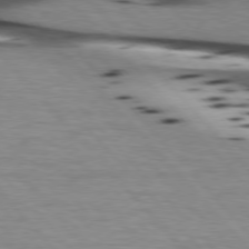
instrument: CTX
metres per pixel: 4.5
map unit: lApd
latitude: 76.3656
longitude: -87.1592
